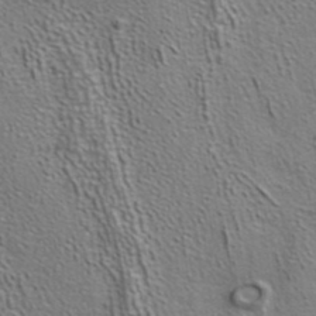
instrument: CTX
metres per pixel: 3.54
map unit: ANa
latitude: 39.6316
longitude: 22.3306
